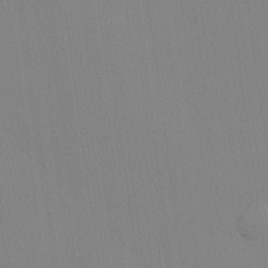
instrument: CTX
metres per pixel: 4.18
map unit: lHvf
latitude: 21.0648
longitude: 141.3132
